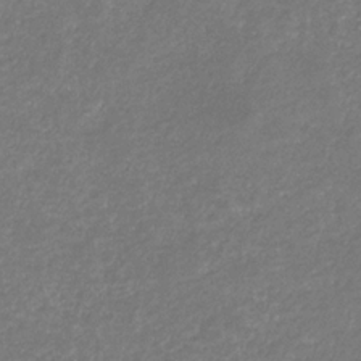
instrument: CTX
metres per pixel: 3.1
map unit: eHb
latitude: -31.2376
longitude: 71.0109
